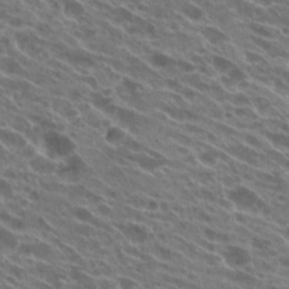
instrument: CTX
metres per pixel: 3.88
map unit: Hto
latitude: 24.3845
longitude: -40.2333
